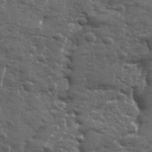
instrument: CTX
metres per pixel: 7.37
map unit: Ave
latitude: 11.8583
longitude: -104.1011
